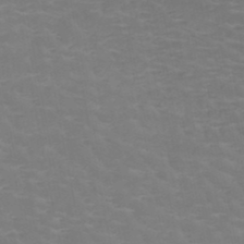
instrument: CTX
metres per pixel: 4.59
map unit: HNb
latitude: -49.2187
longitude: -46.8569
